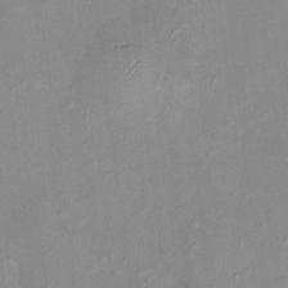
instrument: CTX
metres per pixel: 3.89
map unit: HNhu
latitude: 7.3860
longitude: 11.3132
